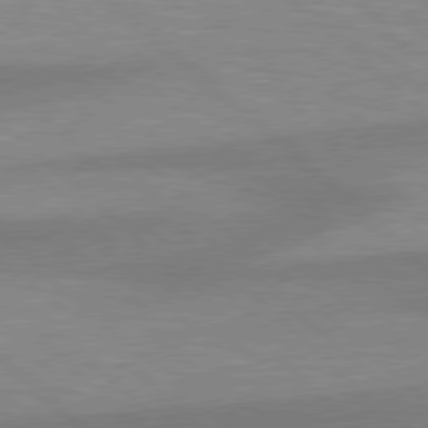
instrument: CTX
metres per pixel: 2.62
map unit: Hpe
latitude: 78.0444
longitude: -156.9135
